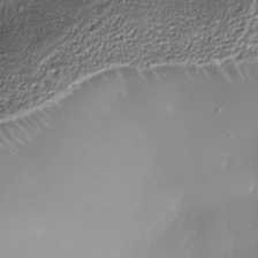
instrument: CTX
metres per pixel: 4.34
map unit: Nhe
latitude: -36.2739
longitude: -88.1956
